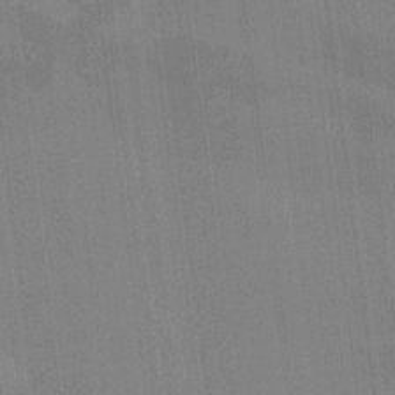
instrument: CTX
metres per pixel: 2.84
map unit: HNhu
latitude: 7.6883
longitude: -5.5749
